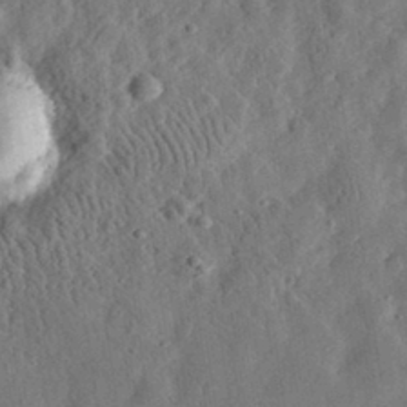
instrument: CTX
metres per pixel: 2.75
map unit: eHh
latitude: 31.2159
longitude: -76.1955
